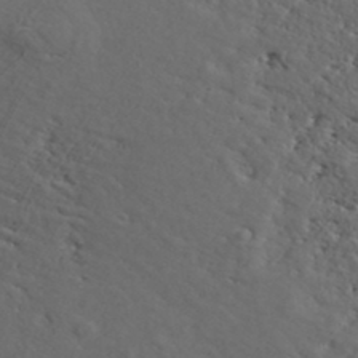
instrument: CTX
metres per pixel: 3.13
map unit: ANa
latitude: 36.5546
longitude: 14.5385
